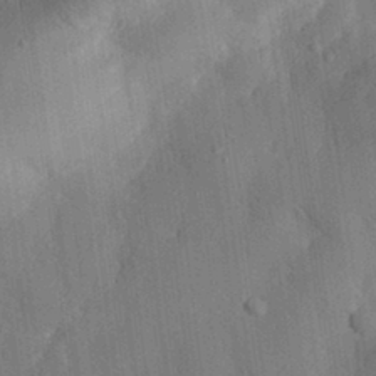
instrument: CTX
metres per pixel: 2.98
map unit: eHh
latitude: 30.2712
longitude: -76.8569
